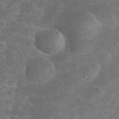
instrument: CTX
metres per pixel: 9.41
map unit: eHh
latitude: 37.0270
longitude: -67.1025
